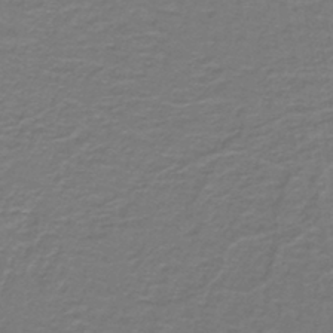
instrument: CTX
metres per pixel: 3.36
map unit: lHb
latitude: -42.5762
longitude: 56.7652
